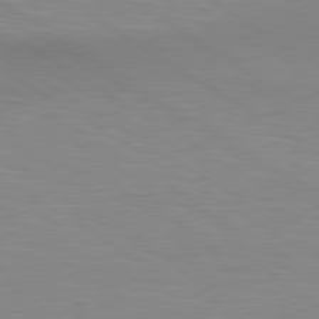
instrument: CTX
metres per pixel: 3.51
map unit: lApd
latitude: 80.2900
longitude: 131.3887
